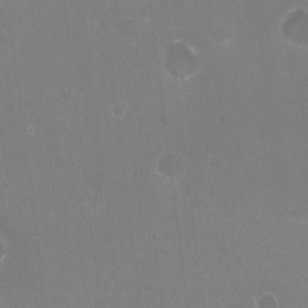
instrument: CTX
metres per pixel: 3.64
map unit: HNhu
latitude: -2.5195
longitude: -3.6883
